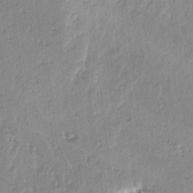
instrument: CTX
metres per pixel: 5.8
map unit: lAvf
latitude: -4.4251
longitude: -113.2915
